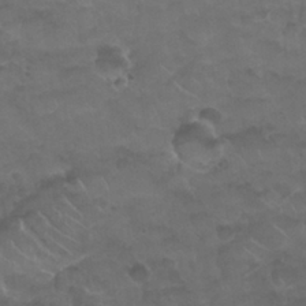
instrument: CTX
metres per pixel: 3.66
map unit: Nhu
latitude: 26.3278
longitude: -53.4238
